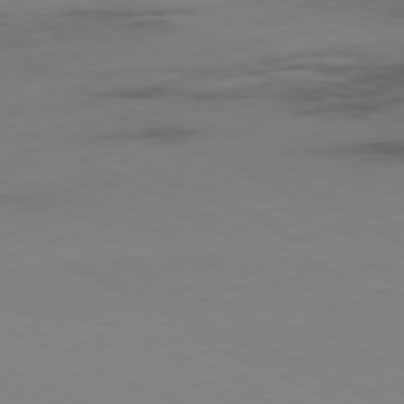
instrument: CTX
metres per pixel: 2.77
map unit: Ap
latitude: -80.9164
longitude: -93.2915
